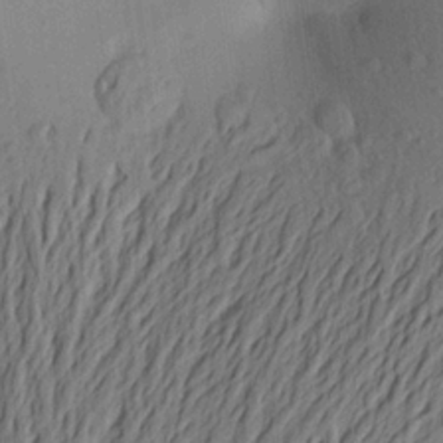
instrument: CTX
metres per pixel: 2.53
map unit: Aa
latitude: 22.1389
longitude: -148.7057
